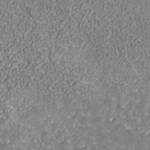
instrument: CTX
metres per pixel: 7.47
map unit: ANa
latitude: 40.5923
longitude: 20.6707
